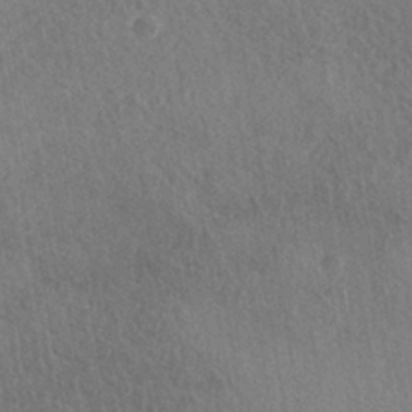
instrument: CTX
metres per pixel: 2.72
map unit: HNhu
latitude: -41.1809
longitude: 98.6518
